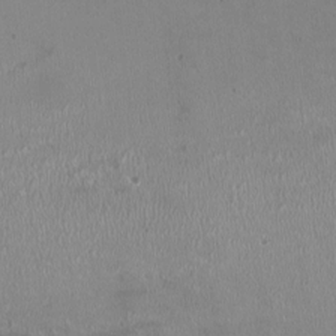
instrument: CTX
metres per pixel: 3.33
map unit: HNhu
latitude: -1.0676
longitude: -3.7827
